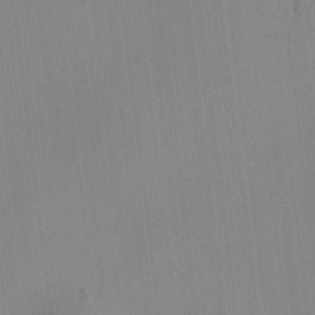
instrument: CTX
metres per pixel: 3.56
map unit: HNhu
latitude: 8.4790
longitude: 13.7100
